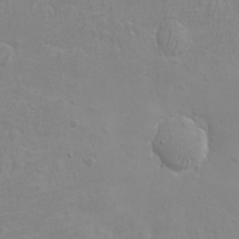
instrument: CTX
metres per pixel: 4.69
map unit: eHh
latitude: -3.4832
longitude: -74.7813
